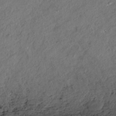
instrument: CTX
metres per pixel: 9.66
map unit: HNhu
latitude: -41.1809
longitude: 107.5022
